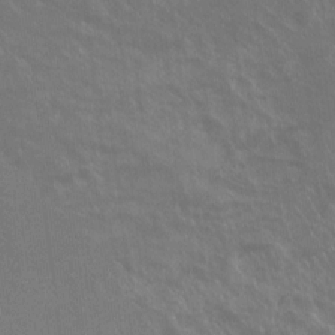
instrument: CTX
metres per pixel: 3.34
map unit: Ht
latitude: -8.2172
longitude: -38.7057
